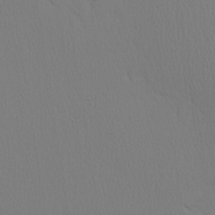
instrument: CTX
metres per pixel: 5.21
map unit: Ave
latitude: 23.6316
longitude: -135.2726
